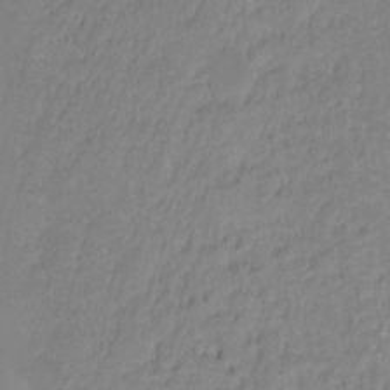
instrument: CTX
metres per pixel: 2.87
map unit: Hto
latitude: -10.7274
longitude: -37.2537
